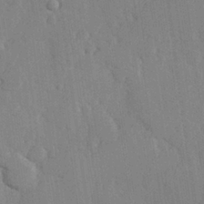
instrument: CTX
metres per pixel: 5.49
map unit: Hve
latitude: 26.4223
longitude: 150.9920
